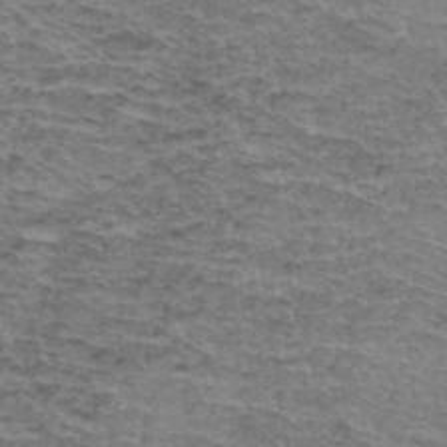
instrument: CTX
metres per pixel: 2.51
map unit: Hto
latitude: 37.1214
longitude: -43.2915
